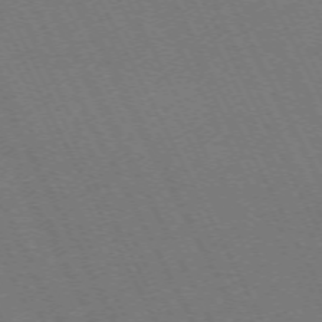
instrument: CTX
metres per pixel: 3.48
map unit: Hpe
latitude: -71.8045
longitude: 13.2376
